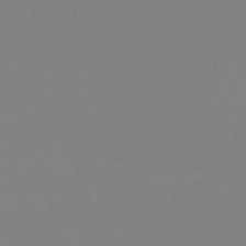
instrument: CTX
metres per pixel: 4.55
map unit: HNhu
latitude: -45.9178
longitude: 90.5763
